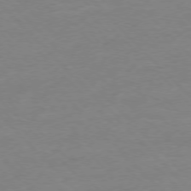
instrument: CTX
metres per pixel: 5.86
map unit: Ap
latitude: -76.9920
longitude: -69.3482
